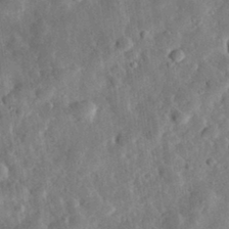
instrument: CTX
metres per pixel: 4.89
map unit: eHh
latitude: 32.3278
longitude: -77.2726
